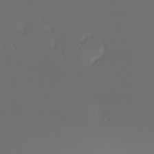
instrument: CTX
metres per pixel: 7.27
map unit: Ht
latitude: -7.5399
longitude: -30.2334
